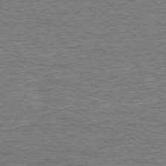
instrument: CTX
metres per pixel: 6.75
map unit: Ap
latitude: -78.9541
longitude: -88.8947
